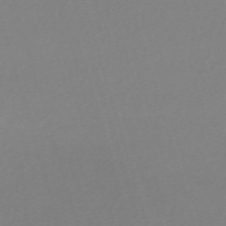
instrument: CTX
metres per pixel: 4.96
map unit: eHh
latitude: -61.9367
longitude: 52.6896
